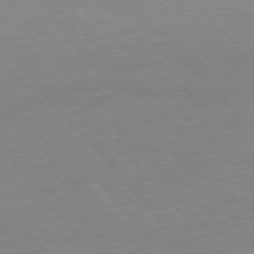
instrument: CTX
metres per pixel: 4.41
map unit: Ap
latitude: -76.9164
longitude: -88.4790
